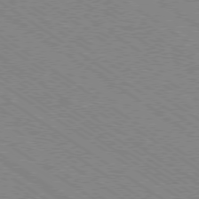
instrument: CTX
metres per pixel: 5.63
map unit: Ap
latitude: -79.1053
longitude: -79.4994
